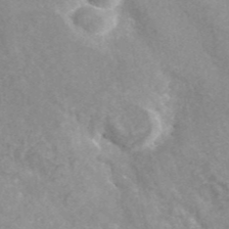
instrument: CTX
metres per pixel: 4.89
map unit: ANa
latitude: 42.8380
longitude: 25.3887
